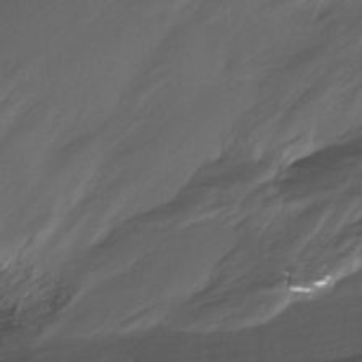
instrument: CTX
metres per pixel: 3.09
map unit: Htu
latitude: -14.4629
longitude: -45.9528
